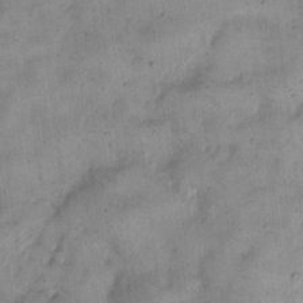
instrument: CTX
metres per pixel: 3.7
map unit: eHh
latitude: 12.4223
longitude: -62.5546
